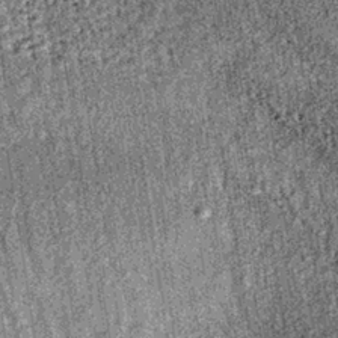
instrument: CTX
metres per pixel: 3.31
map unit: lHb
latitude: -36.1983
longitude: 67.2187
